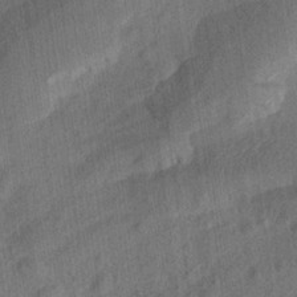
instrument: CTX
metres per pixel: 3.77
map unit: Aa
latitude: 24.7246
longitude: -143.8017
